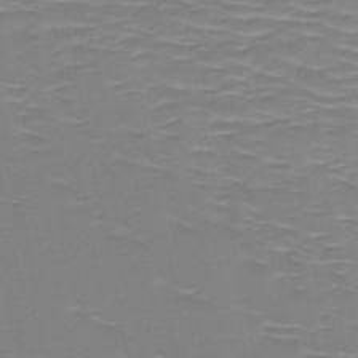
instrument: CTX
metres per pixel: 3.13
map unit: HNb
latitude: -49.0676
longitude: -47.1592
